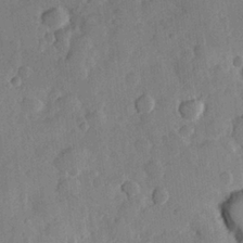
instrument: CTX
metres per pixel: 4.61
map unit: Hve
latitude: 24.0444
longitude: 149.1998
